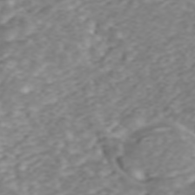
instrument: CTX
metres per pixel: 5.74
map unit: ANa
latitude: 45.4615
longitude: 22.1039
